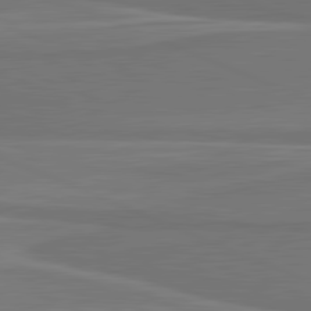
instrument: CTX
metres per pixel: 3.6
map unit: lApd
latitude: 81.7827
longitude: 168.7463
